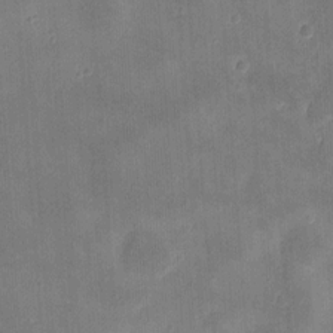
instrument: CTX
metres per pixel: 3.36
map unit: eHh
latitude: 8.0822
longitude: -73.3482
